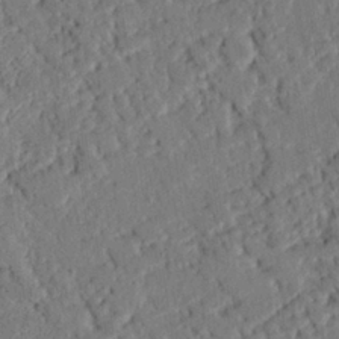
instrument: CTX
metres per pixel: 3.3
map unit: eHh
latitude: 26.2712
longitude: -81.0836
